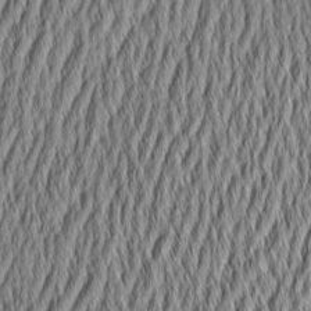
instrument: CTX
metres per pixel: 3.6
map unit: Aa
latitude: 6.3656
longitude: -129.4426
